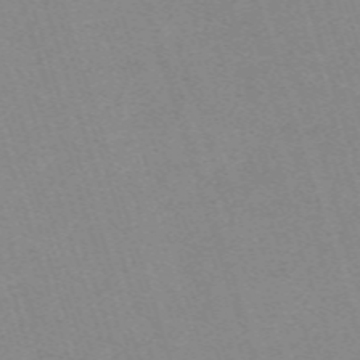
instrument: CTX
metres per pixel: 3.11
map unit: eHh
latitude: -62.4629
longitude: 49.8989
